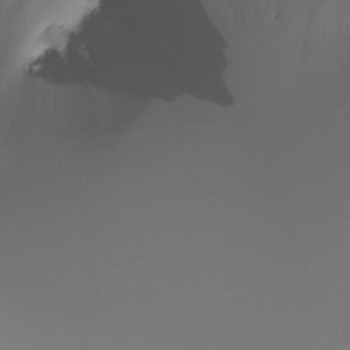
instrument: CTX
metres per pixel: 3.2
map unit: Ht
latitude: -16.5952
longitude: -45.8583
